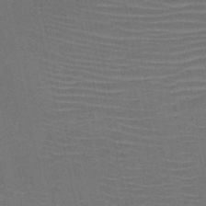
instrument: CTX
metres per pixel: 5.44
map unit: HNb
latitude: -47.1242
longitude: -41.5182
